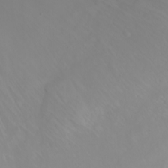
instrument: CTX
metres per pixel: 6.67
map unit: Ht
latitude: -1.3132
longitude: -61.4993
